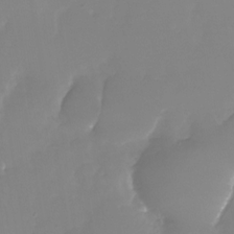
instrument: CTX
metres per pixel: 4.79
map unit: Nhu
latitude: -29.3510
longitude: -63.9528
